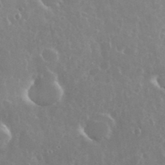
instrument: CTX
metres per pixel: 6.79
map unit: eHh
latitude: 35.8205
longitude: -58.6680
